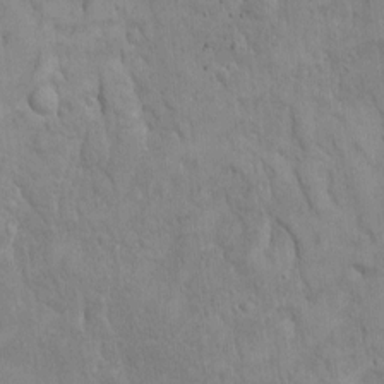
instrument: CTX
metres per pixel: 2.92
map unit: eHh
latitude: -8.4629
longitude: -68.9136
